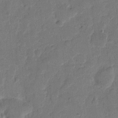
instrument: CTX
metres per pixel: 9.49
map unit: eHh
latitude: 10.9514
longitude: -64.8758
